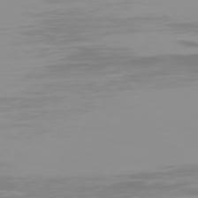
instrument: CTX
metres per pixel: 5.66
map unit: Hpe
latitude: 76.0822
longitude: -127.3104
